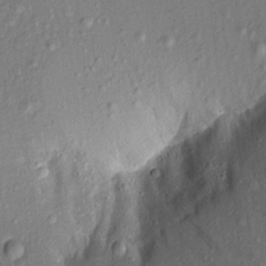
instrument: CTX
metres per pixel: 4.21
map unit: Aa
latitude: 15.2537
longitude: -146.2523
